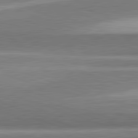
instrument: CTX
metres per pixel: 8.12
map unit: lApd
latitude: 82.2333
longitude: 179.1431
